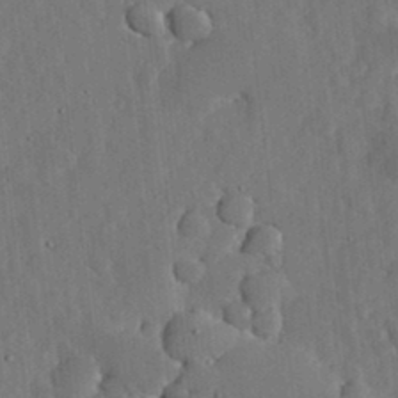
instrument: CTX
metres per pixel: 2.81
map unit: lHvf
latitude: 18.4979
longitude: -113.2915
